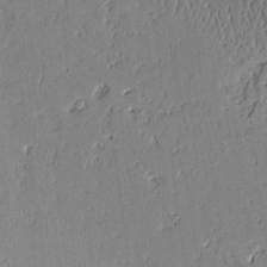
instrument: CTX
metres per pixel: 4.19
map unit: Aa
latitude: 10.8191
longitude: -128.7813
